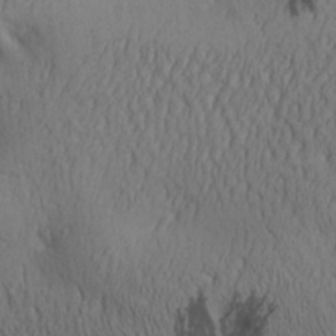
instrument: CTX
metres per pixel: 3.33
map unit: Aa
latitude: 30.8569
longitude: -142.5924
